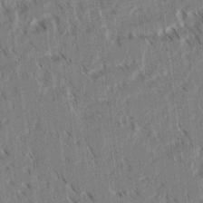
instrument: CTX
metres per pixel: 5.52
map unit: lAvf
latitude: 3.4237
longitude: -105.4805
